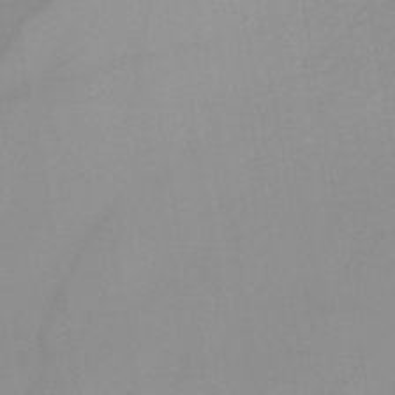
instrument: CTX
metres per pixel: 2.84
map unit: HNb
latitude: -46.0283
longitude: -41.1403
